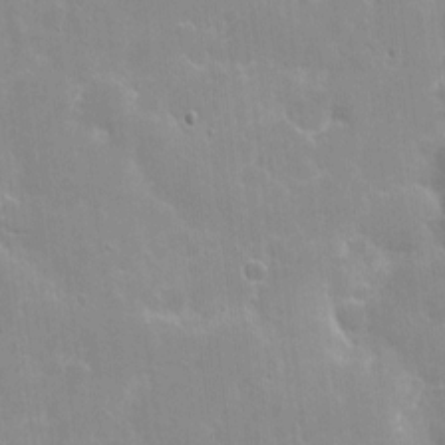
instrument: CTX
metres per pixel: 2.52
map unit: eHh
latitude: 4.2900
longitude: -67.2725
